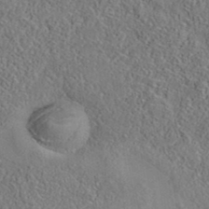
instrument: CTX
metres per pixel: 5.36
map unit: eAb
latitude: 35.9906
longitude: 111.2753
